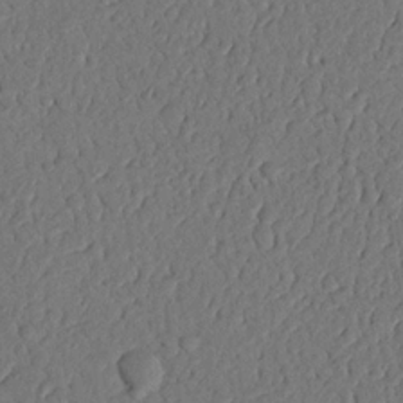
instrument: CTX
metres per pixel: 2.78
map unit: Nhu
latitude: 20.7058
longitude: -77.8205
